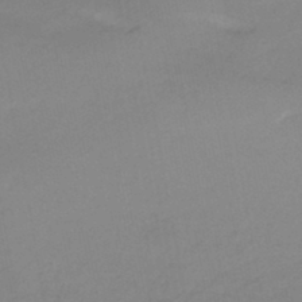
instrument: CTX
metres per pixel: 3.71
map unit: HNhu
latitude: -45.6344
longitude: 94.1794
